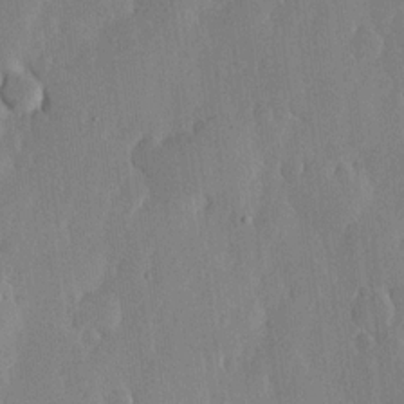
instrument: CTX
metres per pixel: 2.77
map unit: lHvf
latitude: 18.6112
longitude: -115.7071
